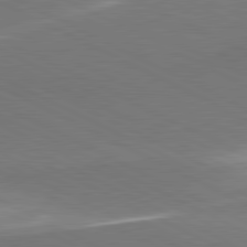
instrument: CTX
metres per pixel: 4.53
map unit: lApd
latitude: 81.3671
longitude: 157.6722
